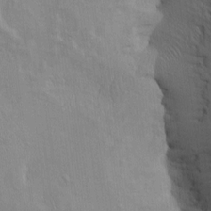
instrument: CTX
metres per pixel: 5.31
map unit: Htu
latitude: -3.4265
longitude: 156.8975
